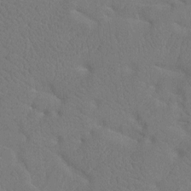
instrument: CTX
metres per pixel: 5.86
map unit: Ht
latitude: -7.8422
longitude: -33.8772
